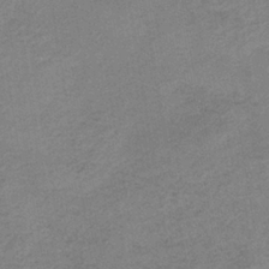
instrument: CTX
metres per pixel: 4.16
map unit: HNb
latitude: -33.1809
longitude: 62.3306
